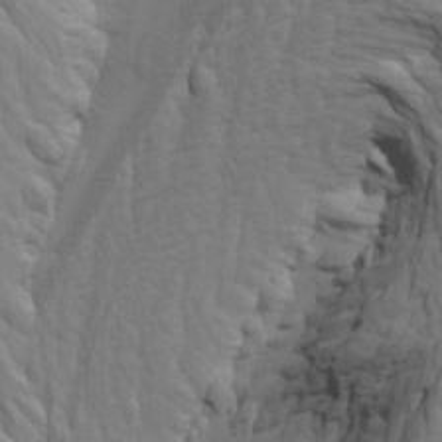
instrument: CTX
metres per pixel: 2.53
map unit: Htu
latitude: -3.6910
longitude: -73.4616
